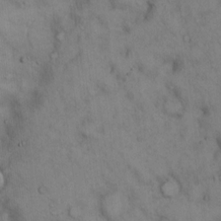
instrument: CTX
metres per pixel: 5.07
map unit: Hto
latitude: 12.5924
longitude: -59.7828
